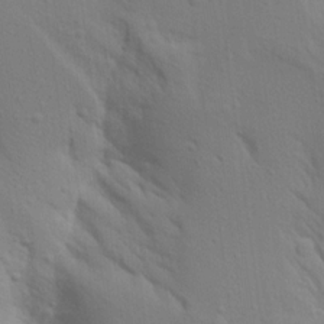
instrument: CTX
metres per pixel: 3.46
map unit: Aa
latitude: 16.1389
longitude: -145.6883
